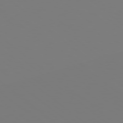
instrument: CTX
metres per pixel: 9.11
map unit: Hpe
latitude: 78.5546
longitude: -163.8962
